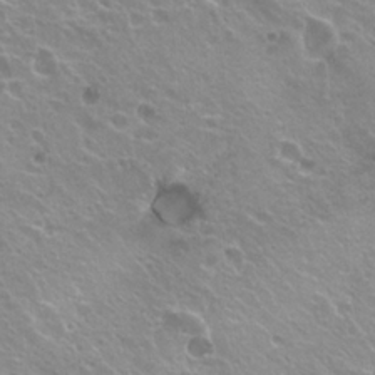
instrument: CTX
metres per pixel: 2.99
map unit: Hto
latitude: 20.6869
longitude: -33.6505
